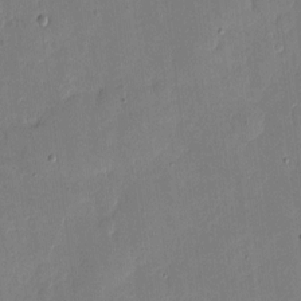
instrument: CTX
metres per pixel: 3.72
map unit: eHh
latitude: 5.0647
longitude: -72.3846
